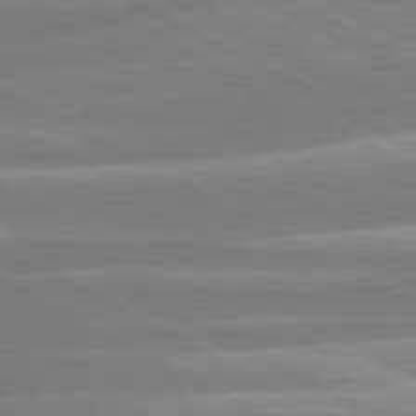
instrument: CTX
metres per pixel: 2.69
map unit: lApd
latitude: 80.7435
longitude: -134.0633
